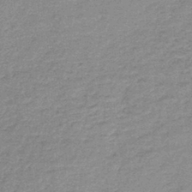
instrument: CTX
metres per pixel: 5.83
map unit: lHb
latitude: -41.5021
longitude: 66.5574
